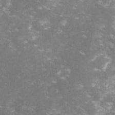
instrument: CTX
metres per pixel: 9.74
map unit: lHvf
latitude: -14.5763
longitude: -101.0081
